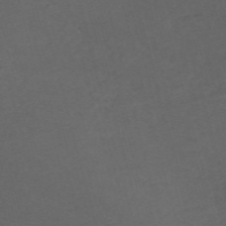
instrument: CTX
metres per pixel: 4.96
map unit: Nve
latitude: -58.6329
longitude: 59.2564
